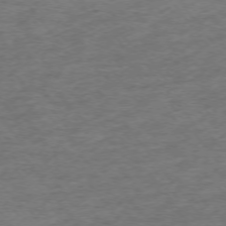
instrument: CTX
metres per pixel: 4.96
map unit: Ap
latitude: -74.8030
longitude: -72.5357
